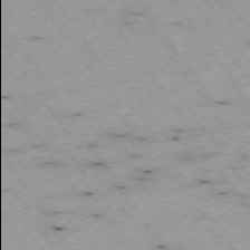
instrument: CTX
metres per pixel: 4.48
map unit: Hpe
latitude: -74.2362
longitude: 2.0094
